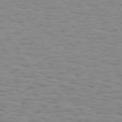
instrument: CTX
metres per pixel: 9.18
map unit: Hpe
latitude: 73.3671
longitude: -132.1200
